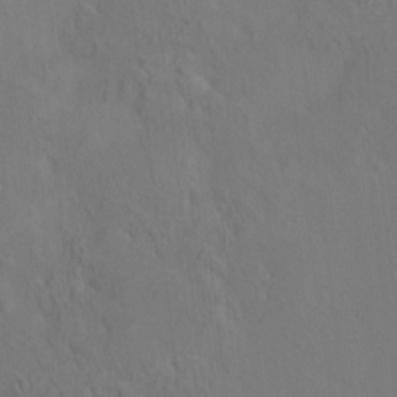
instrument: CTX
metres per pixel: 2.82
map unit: HNhu
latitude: 7.0458
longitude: -0.3656
